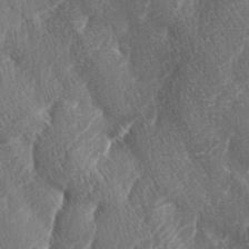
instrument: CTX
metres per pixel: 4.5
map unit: lAa
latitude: -3.4265
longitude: -129.7072
